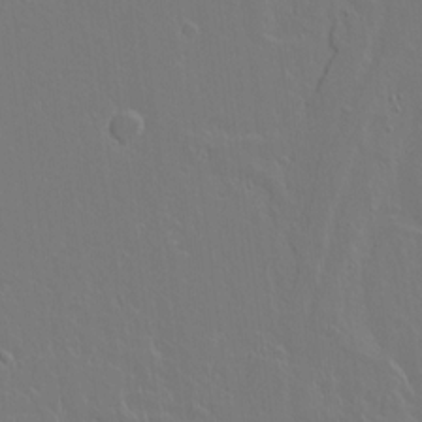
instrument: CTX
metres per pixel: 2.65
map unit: lAvf
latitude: 15.1593
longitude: -129.4426
